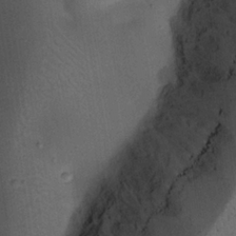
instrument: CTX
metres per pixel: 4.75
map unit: Nhu
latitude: 18.1766
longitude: -74.2334
